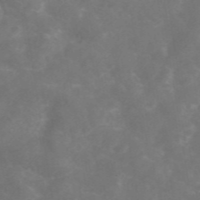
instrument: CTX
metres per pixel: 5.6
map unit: eAb
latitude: 46.3845
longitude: 126.4629
